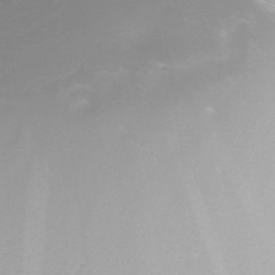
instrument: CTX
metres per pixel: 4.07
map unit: Nhe
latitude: -32.5952
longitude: -92.5356
